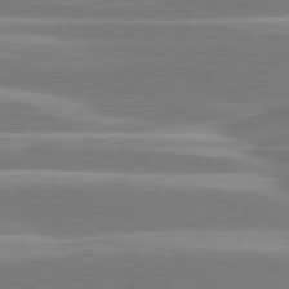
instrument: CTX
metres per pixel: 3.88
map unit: lApd
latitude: 81.0080
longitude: -129.9717
